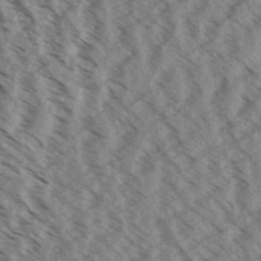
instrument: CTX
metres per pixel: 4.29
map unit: Aa
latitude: 32.2334
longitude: -139.1592
